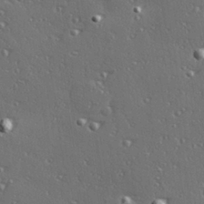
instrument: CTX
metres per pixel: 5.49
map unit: Hve
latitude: 27.8395
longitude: -91.9906
